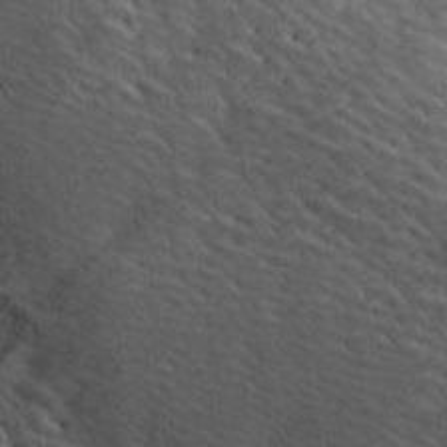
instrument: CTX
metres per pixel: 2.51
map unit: ANa
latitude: 40.8191
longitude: 20.0850
